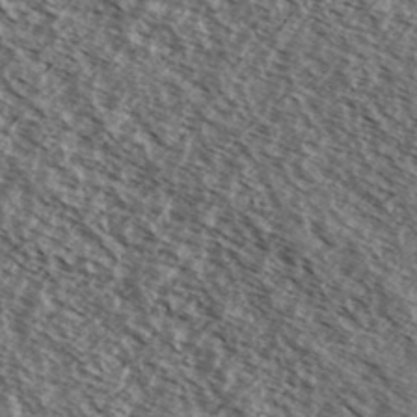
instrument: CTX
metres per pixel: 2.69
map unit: Ave
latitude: 38.1956
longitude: -109.1403
